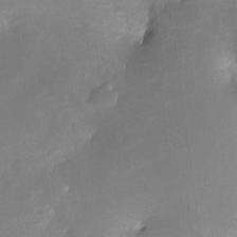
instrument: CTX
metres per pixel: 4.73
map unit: Nve
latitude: -24.8597
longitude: -109.2914
